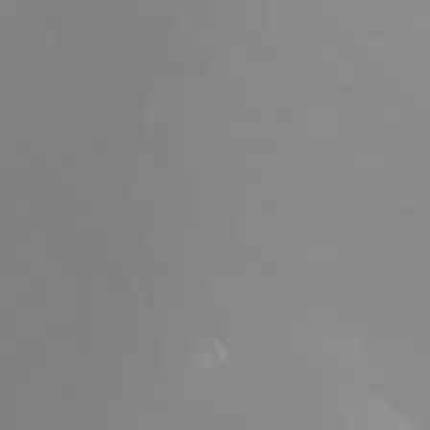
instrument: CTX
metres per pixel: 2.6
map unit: Nhu
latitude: -6.6140
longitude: -91.3482
